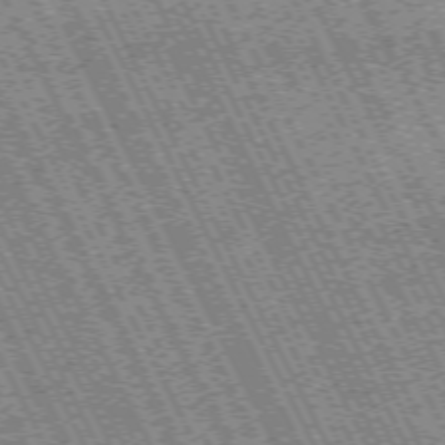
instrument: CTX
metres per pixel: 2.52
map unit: Hpe
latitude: -72.0472
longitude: 13.2565
